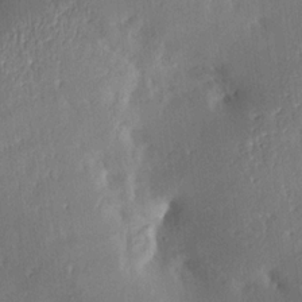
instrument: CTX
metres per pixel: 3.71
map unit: Aa
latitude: 15.2726
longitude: -148.4412
